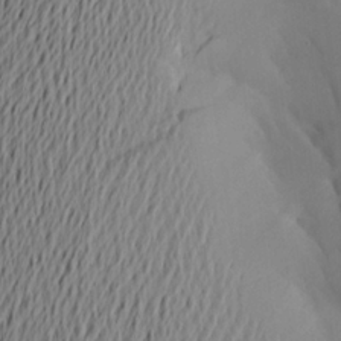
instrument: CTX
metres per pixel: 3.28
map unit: Aa
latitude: 20.5735
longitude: -145.4615
